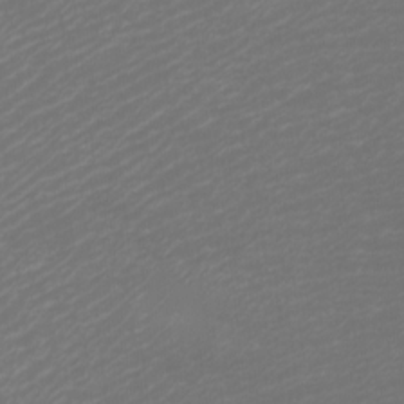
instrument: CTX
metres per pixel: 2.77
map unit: Htu
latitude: -6.1228
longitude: -74.2523
